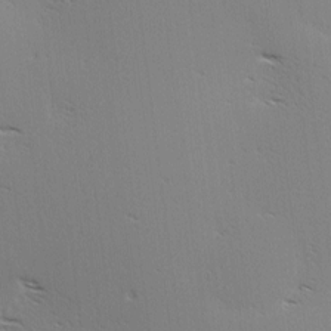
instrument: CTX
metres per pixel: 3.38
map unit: Hve
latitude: 3.3859
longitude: -122.0633
